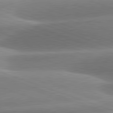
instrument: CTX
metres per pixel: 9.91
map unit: lApd
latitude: 81.3859
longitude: -158.3656
